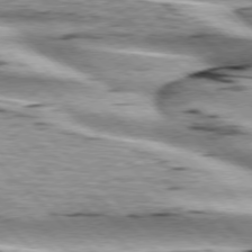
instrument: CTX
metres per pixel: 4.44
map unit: lApd
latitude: 76.7057
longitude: -79.0837
